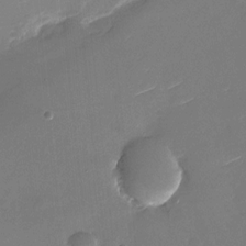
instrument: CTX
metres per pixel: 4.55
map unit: Nhu
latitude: -27.0486
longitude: -73.7261
